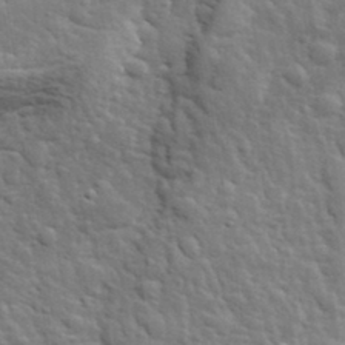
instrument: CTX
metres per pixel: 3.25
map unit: lHvf
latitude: 34.3656
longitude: -81.6694
